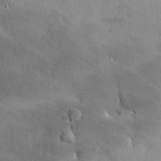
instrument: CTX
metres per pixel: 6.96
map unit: Hve
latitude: 25.1781
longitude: -91.7828
